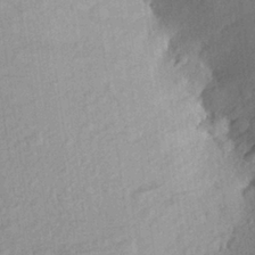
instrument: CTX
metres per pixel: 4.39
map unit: Aa
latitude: 27.2726
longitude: -144.0255
